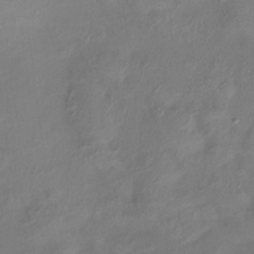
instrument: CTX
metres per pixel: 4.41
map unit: Htu
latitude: -14.0850
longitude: -45.7638
